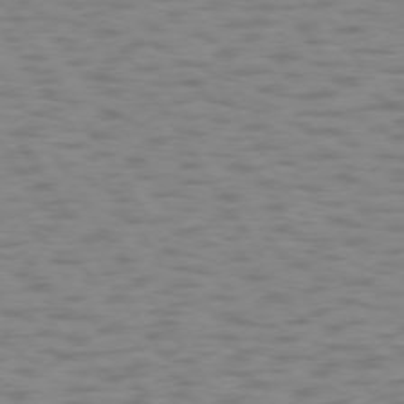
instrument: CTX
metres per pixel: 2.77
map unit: lApd
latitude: 74.3656
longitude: -51.0647
